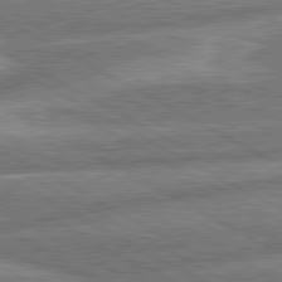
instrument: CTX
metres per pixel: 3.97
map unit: lApd
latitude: 80.9136
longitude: -165.8772
